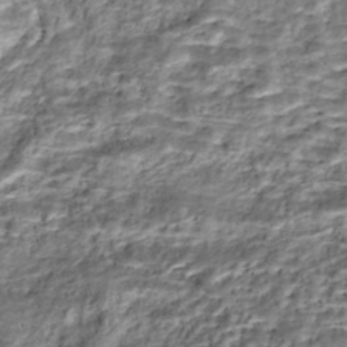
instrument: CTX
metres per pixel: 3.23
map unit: Nhe
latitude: -46.0283
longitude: 153.3509
